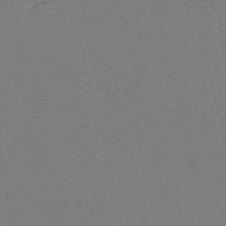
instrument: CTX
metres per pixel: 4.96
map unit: HNb
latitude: -54.5952
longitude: -39.5371
